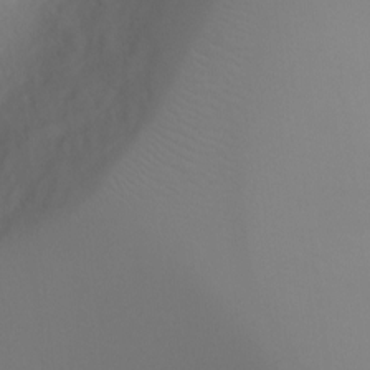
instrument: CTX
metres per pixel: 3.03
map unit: Ht
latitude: -6.1039
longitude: -27.1592
